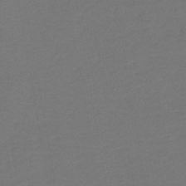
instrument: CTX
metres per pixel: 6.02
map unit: lHb
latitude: -42.7085
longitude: 76.6707
